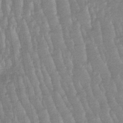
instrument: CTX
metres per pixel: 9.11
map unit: lHb
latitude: -47.5399
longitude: 76.3306
